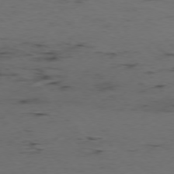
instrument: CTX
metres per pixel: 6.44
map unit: Hpe
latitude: -76.9731
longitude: -18.1766
